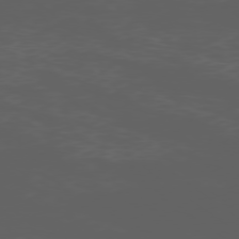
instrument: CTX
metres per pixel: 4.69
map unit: Ap
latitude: -77.4454
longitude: -75.5938
